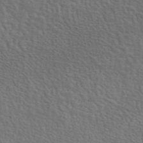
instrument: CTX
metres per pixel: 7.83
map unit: eAb
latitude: 43.9150
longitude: 112.1417
